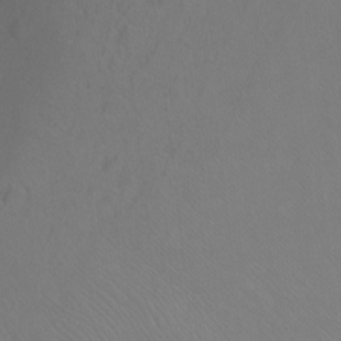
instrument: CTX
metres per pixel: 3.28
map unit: Ht
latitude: -9.3321
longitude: -37.0837
